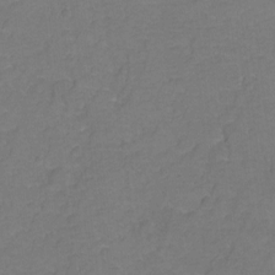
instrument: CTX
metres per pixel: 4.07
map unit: Hto
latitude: 3.6316
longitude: -33.0458
